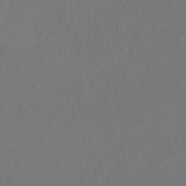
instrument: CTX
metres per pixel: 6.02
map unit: eHb
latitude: -35.2754
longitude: 78.6329
